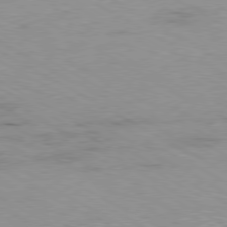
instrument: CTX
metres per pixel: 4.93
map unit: Ap
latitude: -80.4062
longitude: -53.8584
